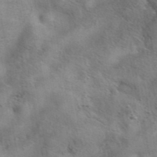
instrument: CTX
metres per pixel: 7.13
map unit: eAb
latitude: 41.8394
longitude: 103.5399
